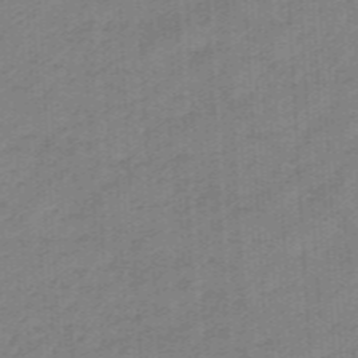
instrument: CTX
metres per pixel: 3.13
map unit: eHb
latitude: -46.2172
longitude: 83.5588
